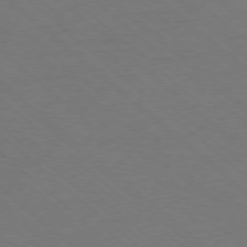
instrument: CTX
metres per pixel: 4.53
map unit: Ap
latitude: -78.4062
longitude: -84.5168
